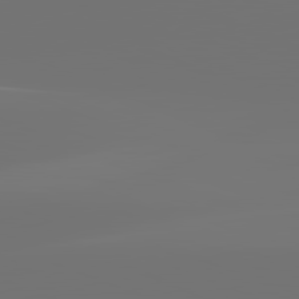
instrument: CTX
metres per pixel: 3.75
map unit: lApd
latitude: 82.1011
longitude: -153.4616
